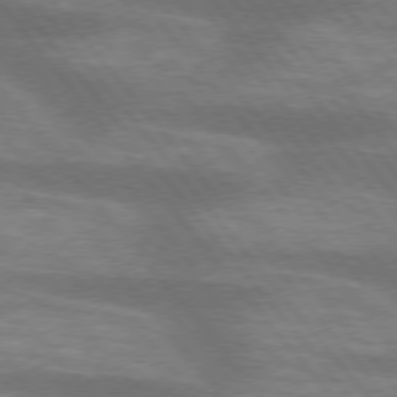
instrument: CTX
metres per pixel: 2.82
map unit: lApd
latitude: 75.1970
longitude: -58.2900
